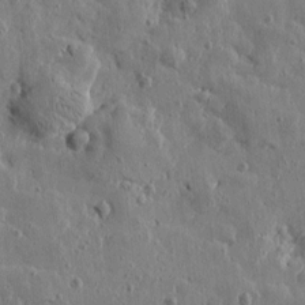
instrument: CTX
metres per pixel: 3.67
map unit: Htu
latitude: 0.8947
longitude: -178.0444
